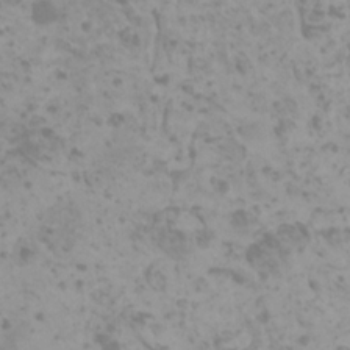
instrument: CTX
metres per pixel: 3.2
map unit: HNhu
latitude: 0.7057
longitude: 2.2739
